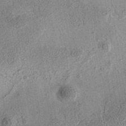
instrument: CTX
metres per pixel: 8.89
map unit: eAb
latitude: 35.8205
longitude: 110.8785
